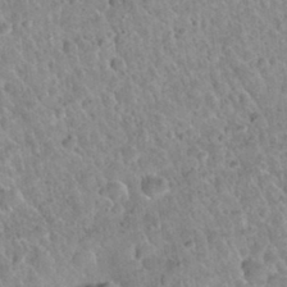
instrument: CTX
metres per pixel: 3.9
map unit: Hto
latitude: 32.4412
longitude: -51.2726
